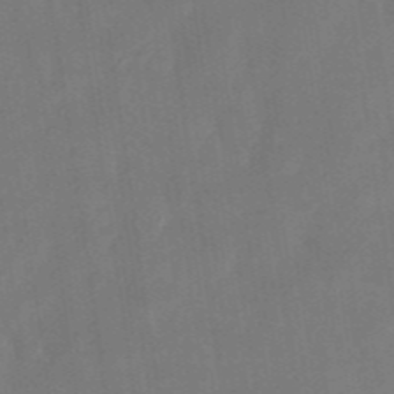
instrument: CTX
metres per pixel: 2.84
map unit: Nhu
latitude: -28.7463
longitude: -69.5749
